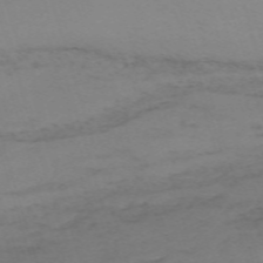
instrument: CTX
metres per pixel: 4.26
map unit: eHh
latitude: -62.2550
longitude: 51.1431
